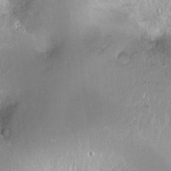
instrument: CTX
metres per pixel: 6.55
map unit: Ht
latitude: -14.5763
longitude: -40.9135
